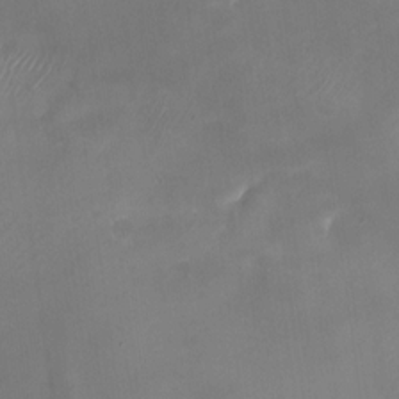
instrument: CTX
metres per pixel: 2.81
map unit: Nhu
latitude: -28.3495
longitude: -63.3671
